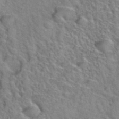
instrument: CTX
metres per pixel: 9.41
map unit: Hto
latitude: 38.5735
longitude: -44.9891
